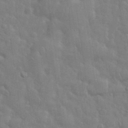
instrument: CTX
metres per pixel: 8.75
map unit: eHh
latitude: 35.4426
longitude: -61.3859
